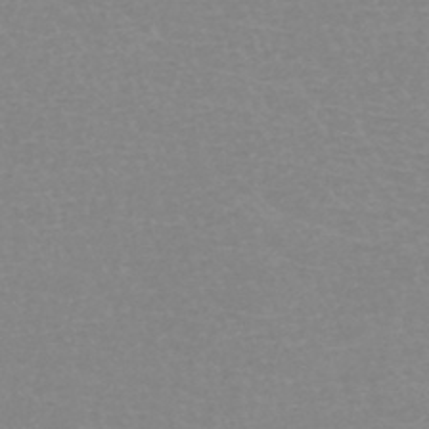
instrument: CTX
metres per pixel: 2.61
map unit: HNb
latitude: -45.5399
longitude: -42.3656
